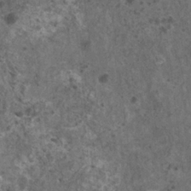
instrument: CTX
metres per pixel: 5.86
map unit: HNhu
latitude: 2.2900
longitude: 4.5196
